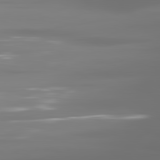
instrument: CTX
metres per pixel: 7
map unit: lApd
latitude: 81.3293
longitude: -138.0444
